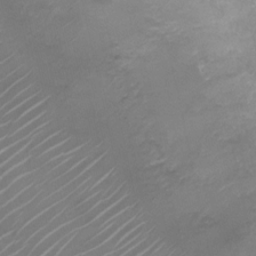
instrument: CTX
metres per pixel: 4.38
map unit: Nhu
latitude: 4.5735
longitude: -16.4790
